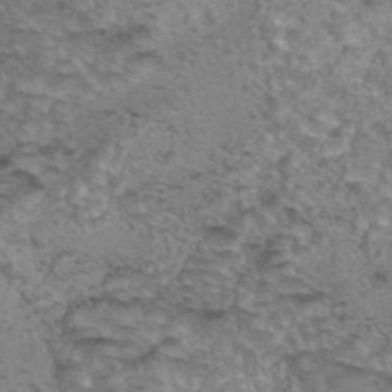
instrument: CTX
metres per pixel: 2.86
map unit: eAb
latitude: 44.1200
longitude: 105.4454
